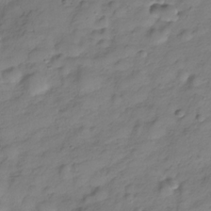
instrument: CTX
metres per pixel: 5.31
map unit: Hve
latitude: -28.8219
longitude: 94.3495
